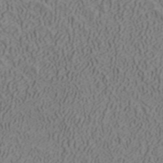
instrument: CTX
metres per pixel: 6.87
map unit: ANa
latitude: 41.4993
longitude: 33.0487
